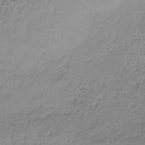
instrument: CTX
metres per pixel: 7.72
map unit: HNb
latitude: -36.7463
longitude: 58.3873
